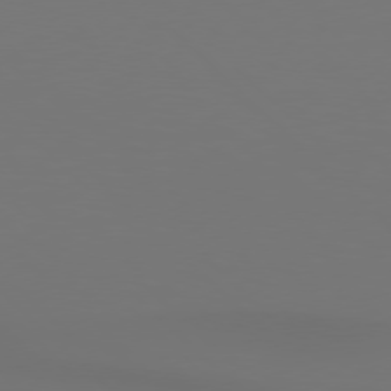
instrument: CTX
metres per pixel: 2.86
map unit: Hpe
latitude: 77.0458
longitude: -132.9325
